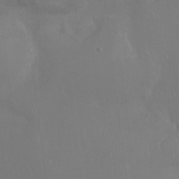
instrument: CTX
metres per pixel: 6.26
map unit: Ht
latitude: -15.4266
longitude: -41.2348
